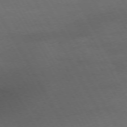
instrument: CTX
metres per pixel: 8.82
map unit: Hpe
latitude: -74.6519
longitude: 8.5385
